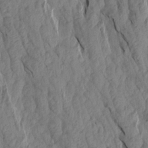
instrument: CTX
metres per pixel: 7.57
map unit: Aa
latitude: 18.9891
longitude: -146.6869
